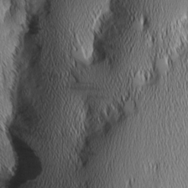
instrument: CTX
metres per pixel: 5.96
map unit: Nhu
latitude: -6.9352
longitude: -151.8205
